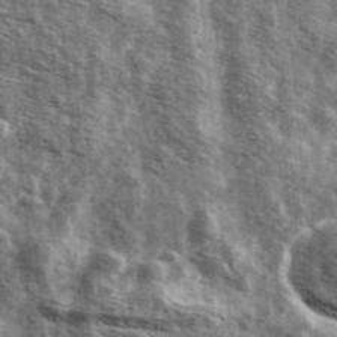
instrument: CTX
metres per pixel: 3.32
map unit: Ave
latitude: 42.3089
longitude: -106.9703
